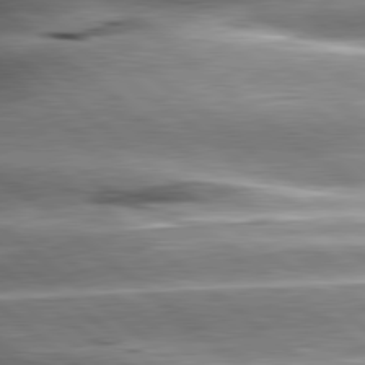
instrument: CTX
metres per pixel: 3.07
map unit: lApd
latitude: 80.4034
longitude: -143.3860
